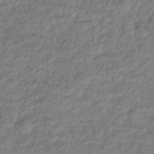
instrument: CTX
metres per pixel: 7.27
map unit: eHb
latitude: -38.5574
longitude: 80.7086
